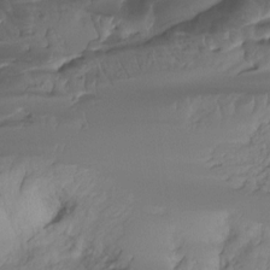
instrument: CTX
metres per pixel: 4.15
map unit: Ht
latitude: -15.9556
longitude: -44.3845
